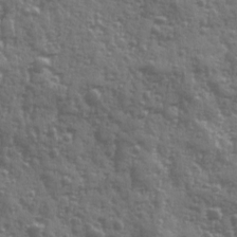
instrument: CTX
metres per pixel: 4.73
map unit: Ave
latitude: 12.0822
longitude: -103.7827
